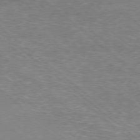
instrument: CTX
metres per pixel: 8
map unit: Hpe
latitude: -78.9352
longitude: 17.3888
